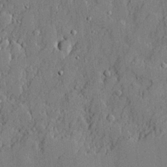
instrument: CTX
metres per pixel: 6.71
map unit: lHvf
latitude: 21.5560
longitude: 143.8044
